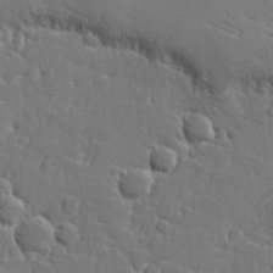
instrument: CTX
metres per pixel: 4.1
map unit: Hve
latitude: 25.8961
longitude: 144.2173
